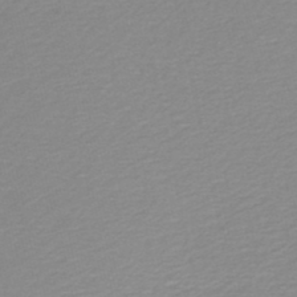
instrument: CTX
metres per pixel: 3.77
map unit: lHb
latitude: -46.5007
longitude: 64.8030
